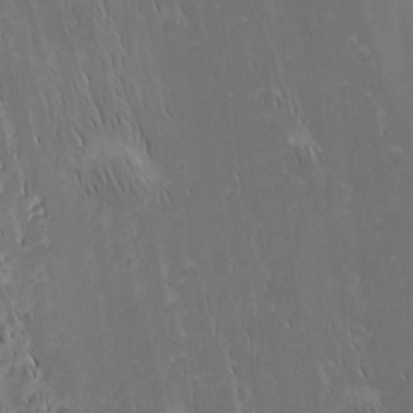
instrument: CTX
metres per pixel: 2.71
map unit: Nhu
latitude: -5.7288
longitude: -151.8961
